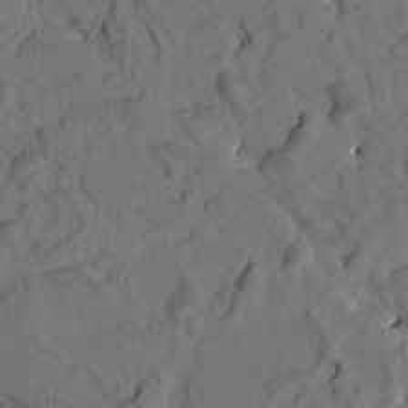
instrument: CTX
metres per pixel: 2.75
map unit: eHh
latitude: -1.1998
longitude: 17.3321
